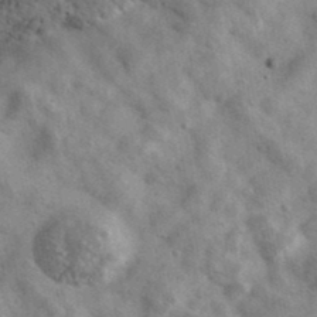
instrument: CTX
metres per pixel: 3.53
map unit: Ave
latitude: 39.8205
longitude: -110.5735
